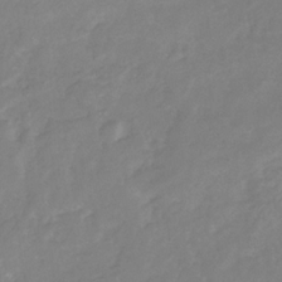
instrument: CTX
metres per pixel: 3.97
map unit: HNb
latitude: -31.3320
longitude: 61.5021
